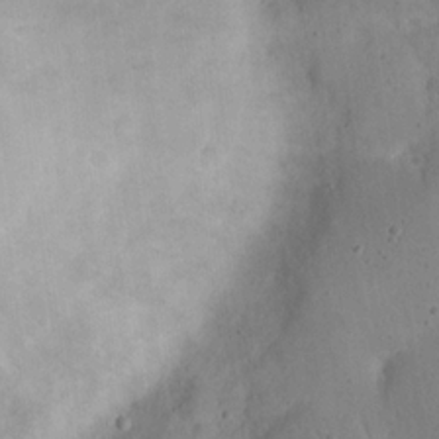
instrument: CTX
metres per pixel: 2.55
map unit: eHh
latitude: 20.2901
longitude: -64.8380
